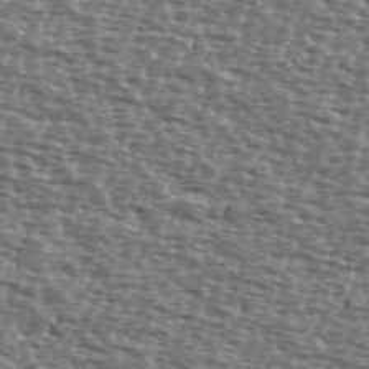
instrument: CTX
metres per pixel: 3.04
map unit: Ave
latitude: 39.6883
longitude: -112.0633
